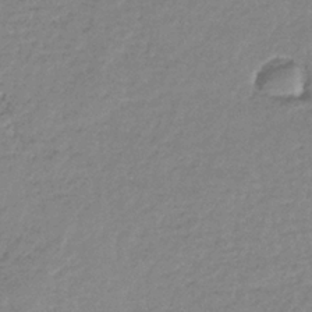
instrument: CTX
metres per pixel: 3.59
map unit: eHb
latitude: -36.5573
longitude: 74.8219
